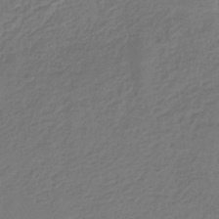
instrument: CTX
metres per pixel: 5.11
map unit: eHb
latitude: -30.5007
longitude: 71.1242
